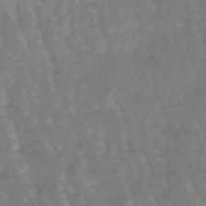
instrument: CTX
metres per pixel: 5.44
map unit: lHb
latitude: -47.4832
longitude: 78.9352
